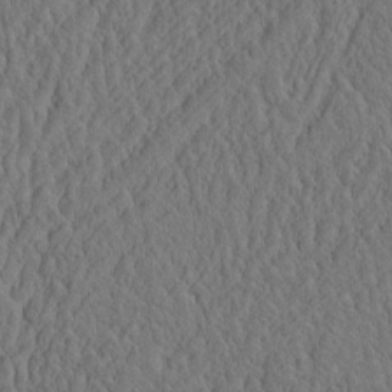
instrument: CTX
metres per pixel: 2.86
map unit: eHh
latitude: -3.2186
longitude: 15.0865
